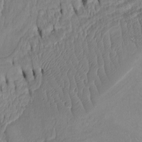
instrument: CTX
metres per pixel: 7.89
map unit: Htu
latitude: -4.5196
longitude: 152.0850
